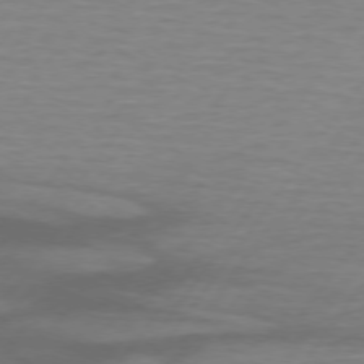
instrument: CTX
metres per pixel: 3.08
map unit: lApd
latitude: 74.2145
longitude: -78.6680
